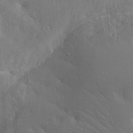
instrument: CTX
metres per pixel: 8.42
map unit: lAa
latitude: 21.0459
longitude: -138.4412
